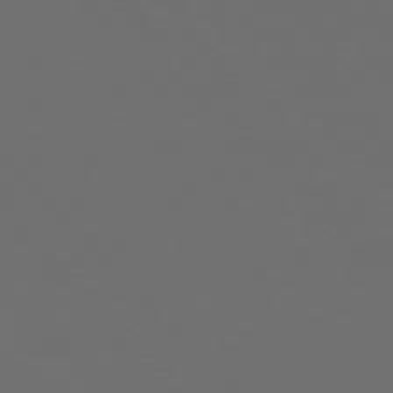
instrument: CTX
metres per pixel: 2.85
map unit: Ap
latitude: -75.7478
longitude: -75.3482
